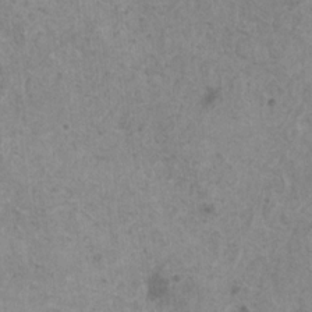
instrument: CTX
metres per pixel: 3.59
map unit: HNhu
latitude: 1.0269
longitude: 3.7666
